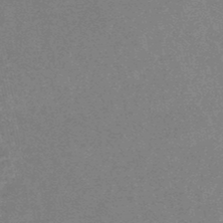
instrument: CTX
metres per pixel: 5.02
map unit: lHb
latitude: -48.3118
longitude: 82.3684
